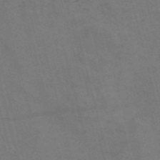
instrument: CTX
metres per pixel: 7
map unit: Nve
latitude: -58.0849
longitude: 51.7100
